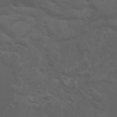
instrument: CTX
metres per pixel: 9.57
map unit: Aa
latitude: -7.9178
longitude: -80.1200
